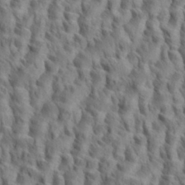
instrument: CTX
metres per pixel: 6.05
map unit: eHh
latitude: 34.9702
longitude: -138.2522
